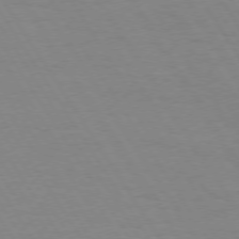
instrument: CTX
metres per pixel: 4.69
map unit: Hpe
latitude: 73.8395
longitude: -129.7261
